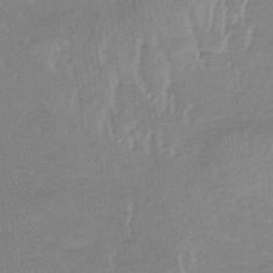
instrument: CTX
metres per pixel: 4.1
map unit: lHb
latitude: -33.9745
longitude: 68.2550
